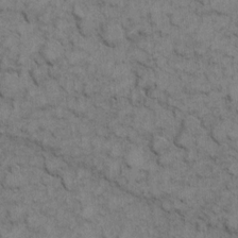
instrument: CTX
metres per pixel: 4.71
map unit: eHh
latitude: 7.4615
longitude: -64.7813
